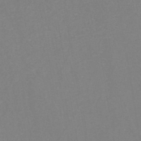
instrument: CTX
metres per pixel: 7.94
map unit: eHh
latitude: -42.4062
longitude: -33.5938
